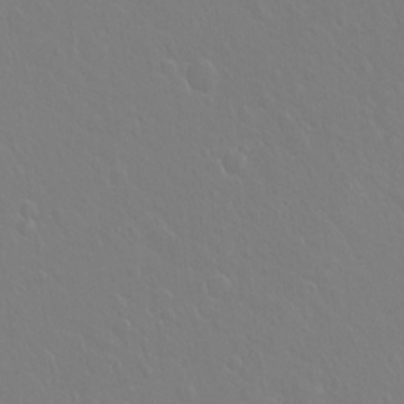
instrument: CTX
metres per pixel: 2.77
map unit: Hto
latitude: -3.5966
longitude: -35.1970
